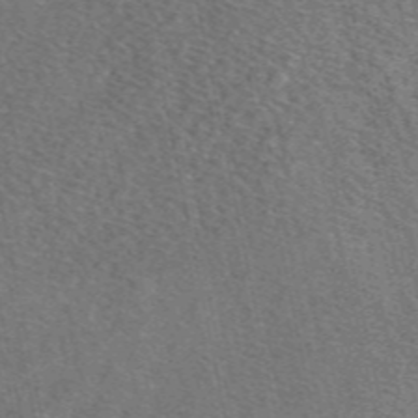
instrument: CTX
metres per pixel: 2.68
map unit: eAb
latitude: 48.3467
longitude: 105.9367
